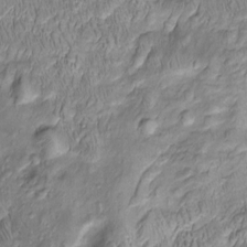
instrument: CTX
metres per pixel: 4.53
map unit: Htu
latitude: -5.4454
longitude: 157.5021
